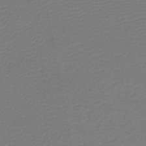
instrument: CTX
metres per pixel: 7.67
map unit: lHb
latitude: -46.7274
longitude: 63.1620
